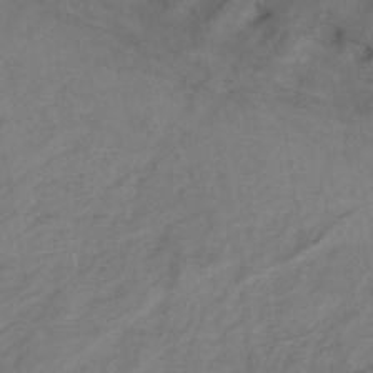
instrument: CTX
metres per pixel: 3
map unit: HNhu
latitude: -42.7652
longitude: 101.9367
